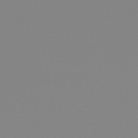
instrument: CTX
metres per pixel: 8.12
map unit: lHb
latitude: -45.0109
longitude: 74.2740
